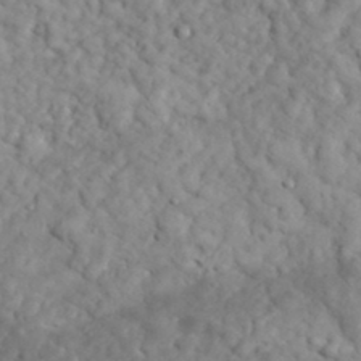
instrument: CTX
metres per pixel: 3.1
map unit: lHvf
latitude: 35.1781
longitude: -86.4790
